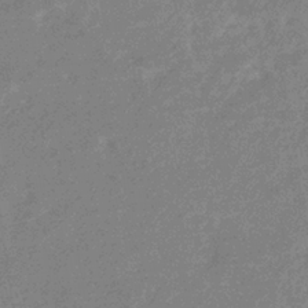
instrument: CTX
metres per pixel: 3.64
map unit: eHb
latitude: -36.1039
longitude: 76.6330
